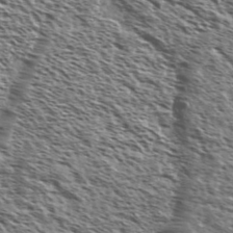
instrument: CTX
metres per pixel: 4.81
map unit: Ave
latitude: 37.5560
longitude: -110.6869
